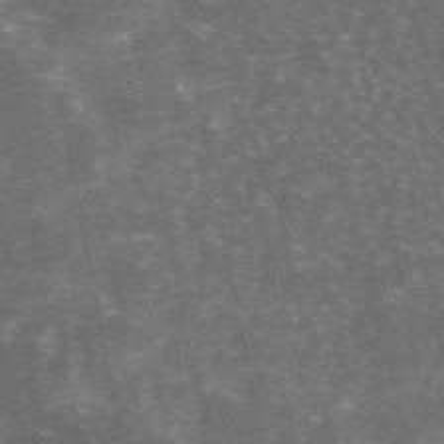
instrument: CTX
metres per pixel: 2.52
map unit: eAb
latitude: 46.3090
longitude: 119.4077
